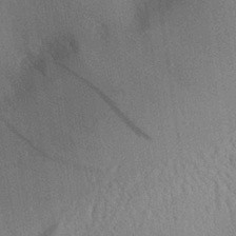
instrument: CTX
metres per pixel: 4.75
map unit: Aa
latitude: 29.9717
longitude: -144.0444
